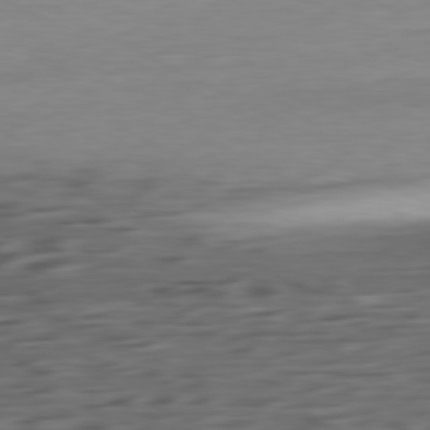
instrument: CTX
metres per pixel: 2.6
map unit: Ap
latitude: -80.9920
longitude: -95.2537
